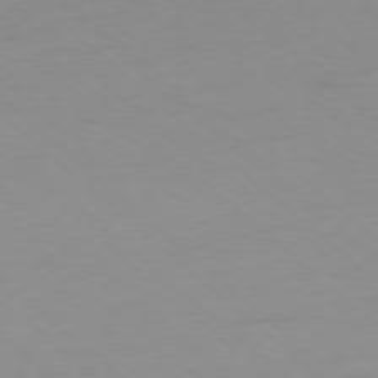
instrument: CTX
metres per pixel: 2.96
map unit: Hpe
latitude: -78.2550
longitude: -20.6113
